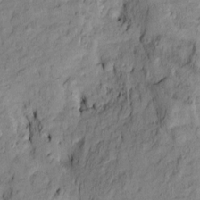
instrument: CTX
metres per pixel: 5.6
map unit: Htu
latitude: -9.6344
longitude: 177.3510
